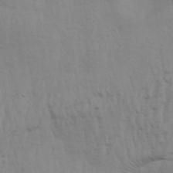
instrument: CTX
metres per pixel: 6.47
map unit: Aa
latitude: 32.5735
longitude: -135.9717
